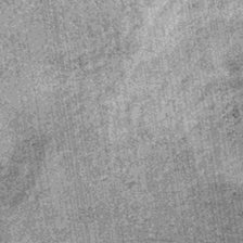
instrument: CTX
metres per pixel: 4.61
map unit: lHb
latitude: -37.2753
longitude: 67.2565
